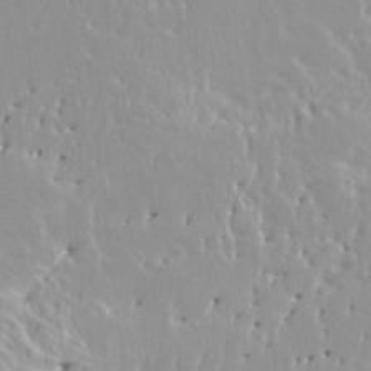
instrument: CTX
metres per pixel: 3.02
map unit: HNhu
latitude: 3.6505
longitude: 6.4440
